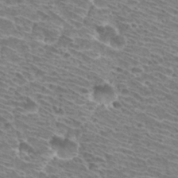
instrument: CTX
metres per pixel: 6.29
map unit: Hto
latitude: 31.3104
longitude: -42.2145
